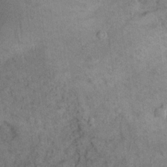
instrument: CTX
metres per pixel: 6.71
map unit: Nhu
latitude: 22.2333
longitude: -71.5938
